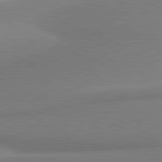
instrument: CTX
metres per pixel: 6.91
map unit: lApd
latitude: 81.1214
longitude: 166.1984
